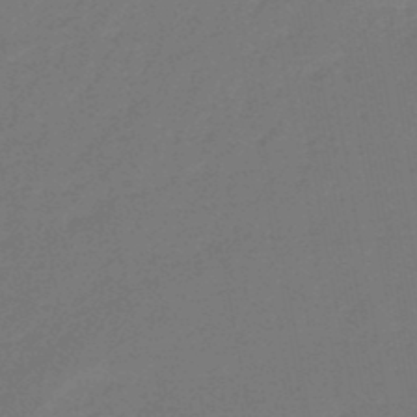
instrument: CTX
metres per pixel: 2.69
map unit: eHb
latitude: -47.4076
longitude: 82.2550
